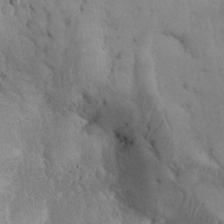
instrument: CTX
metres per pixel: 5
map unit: Nhu
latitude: 28.2900
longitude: -67.4804
